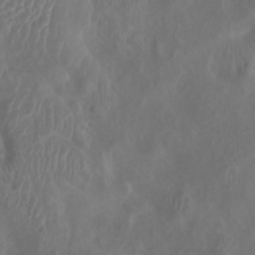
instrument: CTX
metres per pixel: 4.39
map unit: Htu
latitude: 3.2348
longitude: -20.3279
